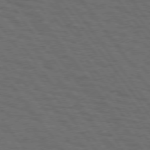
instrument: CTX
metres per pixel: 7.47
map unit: Hpe
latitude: 75.2915
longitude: -137.3293
